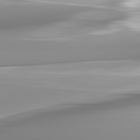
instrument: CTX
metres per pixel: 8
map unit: lApd
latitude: 82.4978
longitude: -143.9150
